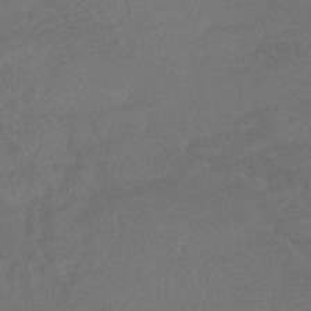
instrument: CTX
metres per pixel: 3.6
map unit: HNhu
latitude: -46.3306
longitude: 92.0472
